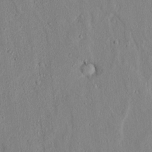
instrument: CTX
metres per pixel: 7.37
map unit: lAvf
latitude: 7.5560
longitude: 168.4629
